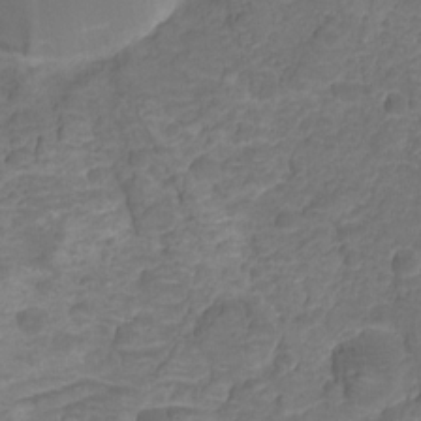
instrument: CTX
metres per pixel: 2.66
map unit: HNhu
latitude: -20.8786
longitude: 85.1620
